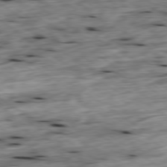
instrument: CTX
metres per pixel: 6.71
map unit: Ap
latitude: -79.6344
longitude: -89.7450
